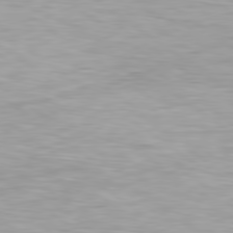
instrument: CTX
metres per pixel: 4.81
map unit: Hpe
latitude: 79.3482
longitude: -129.4237
